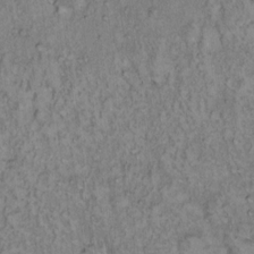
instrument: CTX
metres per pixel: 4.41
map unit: Hto
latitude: 13.4238
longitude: -57.2348
